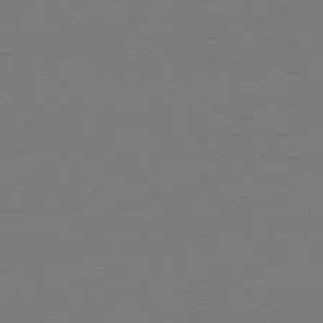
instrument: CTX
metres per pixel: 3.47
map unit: Ap
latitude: -75.8423
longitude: -93.7071
